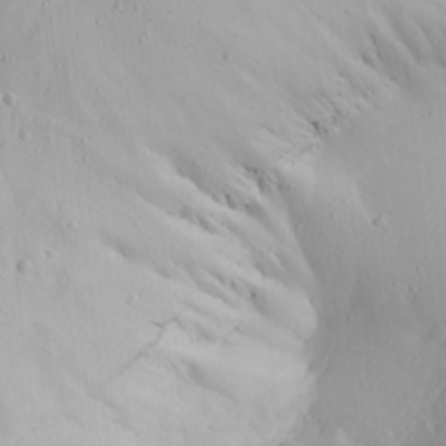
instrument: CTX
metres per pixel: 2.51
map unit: Ave
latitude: 22.5546
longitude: -136.8947
